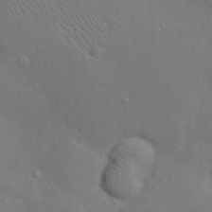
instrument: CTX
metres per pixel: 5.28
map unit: Htu
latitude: -6.5007
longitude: 160.5007
